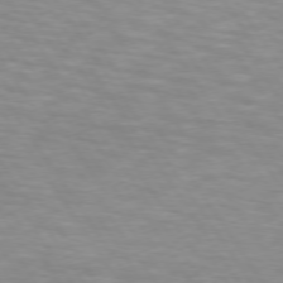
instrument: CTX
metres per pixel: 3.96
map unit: lApd
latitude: 74.1200
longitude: -53.9150
